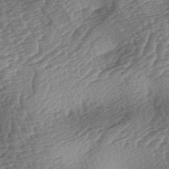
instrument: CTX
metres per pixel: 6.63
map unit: lAa
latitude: -3.5966
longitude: -126.9703
